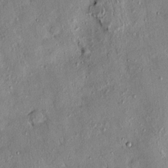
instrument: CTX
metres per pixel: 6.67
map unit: eHh
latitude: 0.1766
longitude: 15.5399
